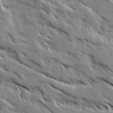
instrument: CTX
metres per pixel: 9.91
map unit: Ave
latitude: 19.2726
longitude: -136.2901
